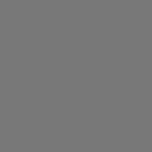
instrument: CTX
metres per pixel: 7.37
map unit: Hpe
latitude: 78.8191
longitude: -137.8961
